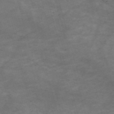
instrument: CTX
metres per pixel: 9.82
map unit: Nve
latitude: -59.5588
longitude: 59.1620
